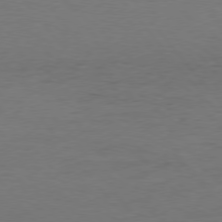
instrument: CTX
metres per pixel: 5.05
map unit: Hpe
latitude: 75.7828
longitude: -144.7057
